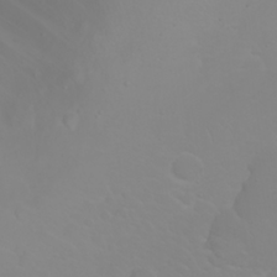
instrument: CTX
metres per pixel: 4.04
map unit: Nhu
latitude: 23.6883
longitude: -64.8380
